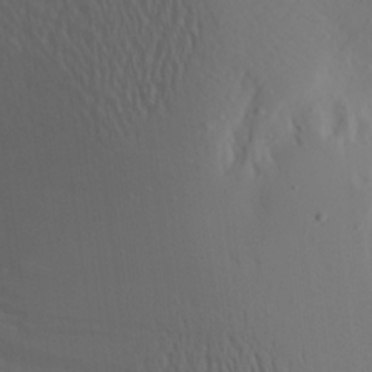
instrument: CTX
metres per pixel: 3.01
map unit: Aa
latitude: 22.3467
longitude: -146.1011
